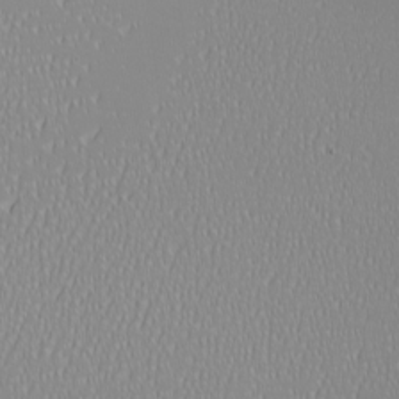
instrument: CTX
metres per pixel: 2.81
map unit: eHh
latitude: -6.5951
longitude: -82.7813
